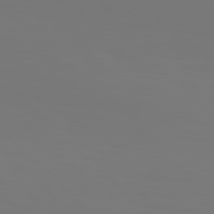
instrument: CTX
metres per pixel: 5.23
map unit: Hpe
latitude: 77.4804
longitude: -134.0444
